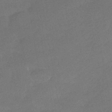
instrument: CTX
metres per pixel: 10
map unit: HNhu
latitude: -41.6533
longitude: 92.6329
